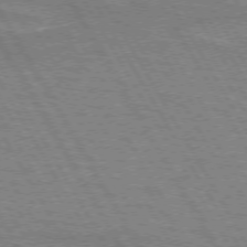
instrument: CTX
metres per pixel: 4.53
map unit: lApd
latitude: 72.5546
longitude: -55.6883
